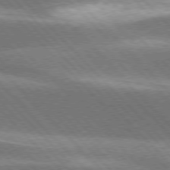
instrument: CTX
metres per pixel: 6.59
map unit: lApd
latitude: 76.3467
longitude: -64.2334
